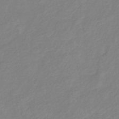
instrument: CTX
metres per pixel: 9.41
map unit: eHb
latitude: -40.9730
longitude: 80.9164
